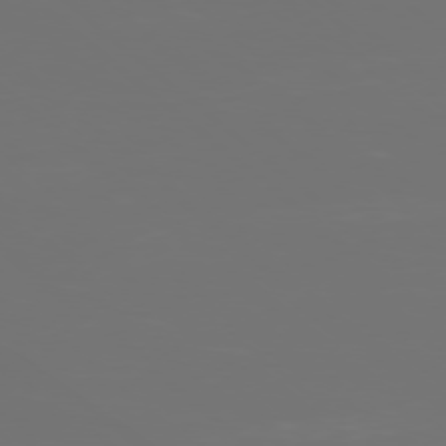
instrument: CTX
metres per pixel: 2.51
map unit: Ap
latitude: -78.5573
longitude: -96.6490
